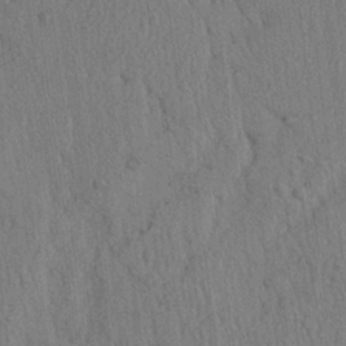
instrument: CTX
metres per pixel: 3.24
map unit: Ave
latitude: 23.6694
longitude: -134.6301
